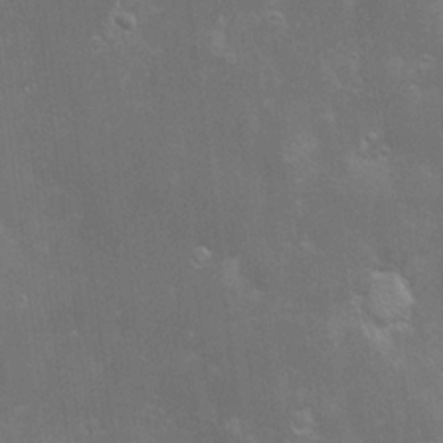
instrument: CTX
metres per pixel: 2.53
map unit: Hve
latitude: -11.0298
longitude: 174.7463
